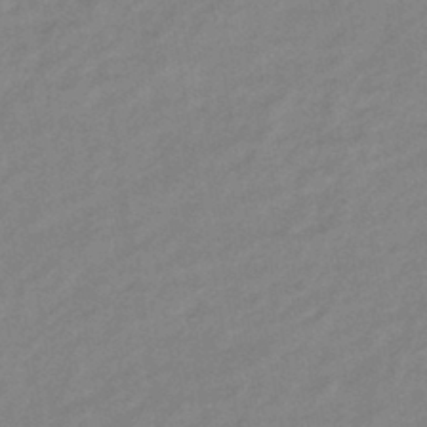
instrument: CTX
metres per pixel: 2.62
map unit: eHb
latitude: -40.9164
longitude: 82.5574
